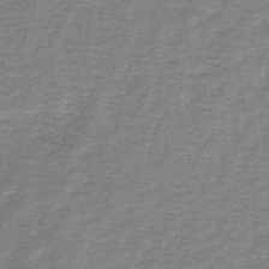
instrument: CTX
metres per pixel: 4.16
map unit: lHb
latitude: -44.4818
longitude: 57.2943
